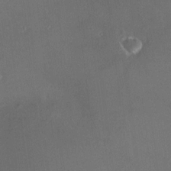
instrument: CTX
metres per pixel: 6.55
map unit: HNhu
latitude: 7.6127
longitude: 9.1998
